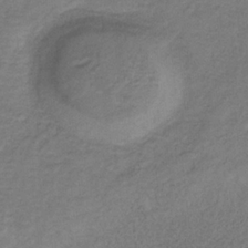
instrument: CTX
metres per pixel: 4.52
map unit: HNb
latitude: -32.4062
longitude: 58.6518
